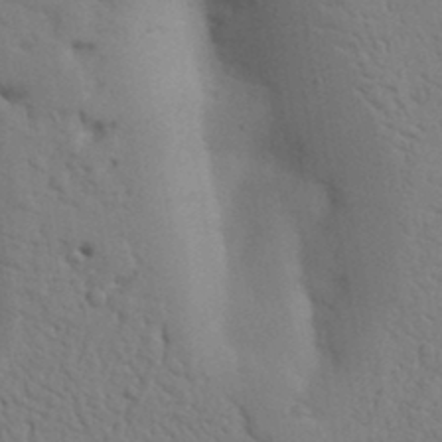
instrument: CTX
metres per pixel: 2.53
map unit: Nhu
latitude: 16.1200
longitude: -75.8961
